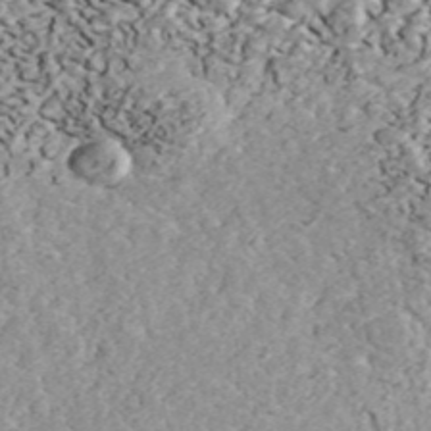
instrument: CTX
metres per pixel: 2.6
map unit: ANa
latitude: 44.2333
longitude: 46.6140
